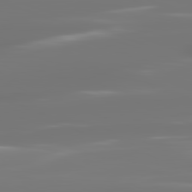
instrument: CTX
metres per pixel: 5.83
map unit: lApd
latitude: 82.1199
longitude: -145.7827
